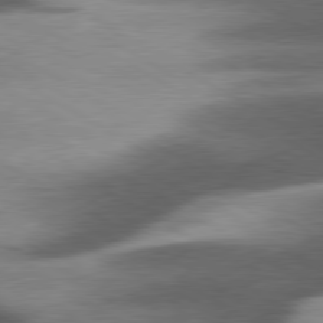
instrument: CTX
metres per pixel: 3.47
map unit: lApd
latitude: 79.8773
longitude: -139.5749
